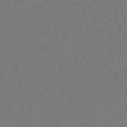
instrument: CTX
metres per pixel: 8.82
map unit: eHb
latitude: -29.8611
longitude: 67.9556
